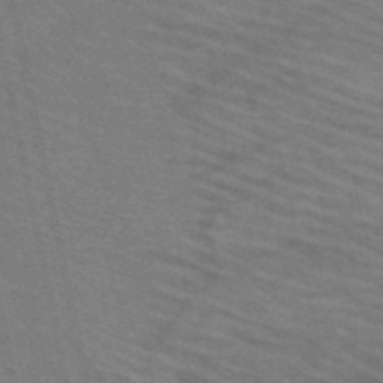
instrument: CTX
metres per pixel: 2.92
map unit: HNb
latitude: -53.8233
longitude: -45.0458
